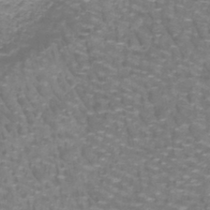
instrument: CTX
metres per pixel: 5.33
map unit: lHb
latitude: -41.8233
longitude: 55.4077
